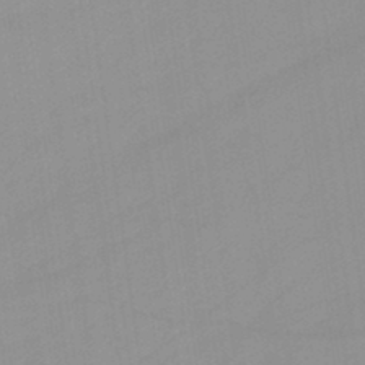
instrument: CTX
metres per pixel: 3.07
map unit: lHb
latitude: -45.0864
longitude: 66.4629
